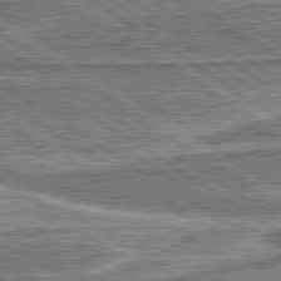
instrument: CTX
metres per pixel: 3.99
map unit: lApd
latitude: 80.3278
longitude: 173.5777
